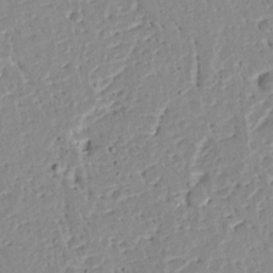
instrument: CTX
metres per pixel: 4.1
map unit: Ave
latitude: 13.4238
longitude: -138.6868
